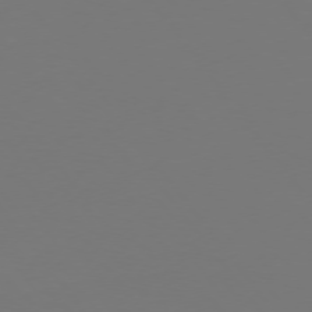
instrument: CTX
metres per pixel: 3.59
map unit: Hpe
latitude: 74.3089
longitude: -123.9717
